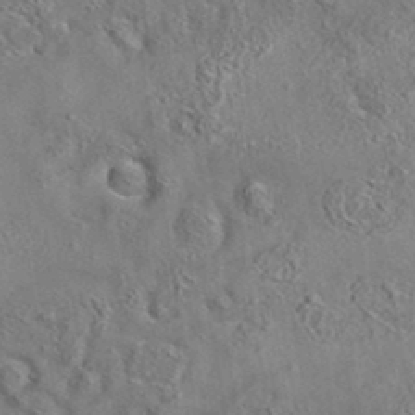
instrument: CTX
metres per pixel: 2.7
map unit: eAb
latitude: 35.6882
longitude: 113.8800
